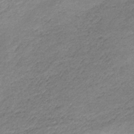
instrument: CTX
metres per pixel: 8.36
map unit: HNb
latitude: -33.8234
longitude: 62.1039
